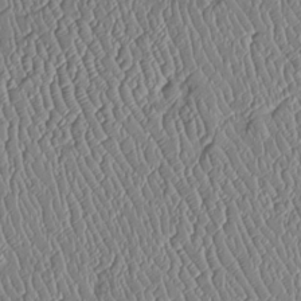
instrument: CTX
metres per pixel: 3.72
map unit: Htu
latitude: -6.2361
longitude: 155.6344
